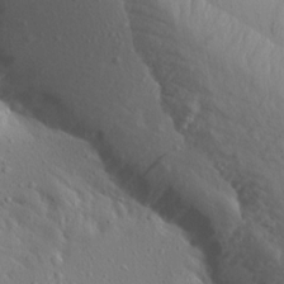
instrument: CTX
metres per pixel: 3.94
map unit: Aa
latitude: 14.6869
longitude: -143.0459
